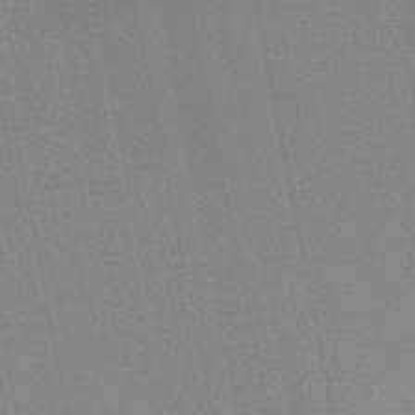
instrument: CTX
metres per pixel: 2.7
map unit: HNhu
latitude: -48.4251
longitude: 99.4832
